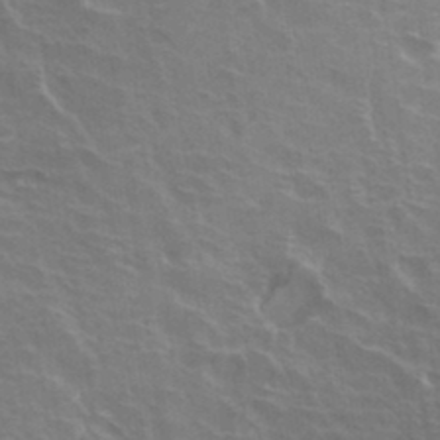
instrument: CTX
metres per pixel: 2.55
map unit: Hto
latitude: 34.2333
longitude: -40.8380
